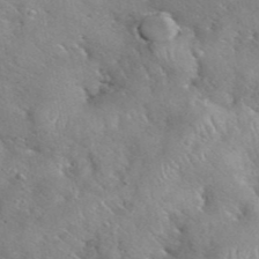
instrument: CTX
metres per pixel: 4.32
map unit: eHh
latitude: 40.1955
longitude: -56.5923
